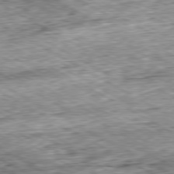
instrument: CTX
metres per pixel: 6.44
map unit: Ap
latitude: -80.4062
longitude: -88.1956
